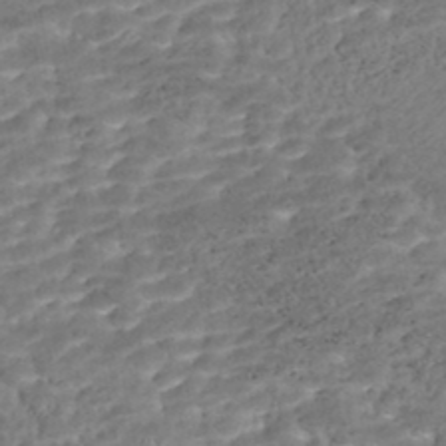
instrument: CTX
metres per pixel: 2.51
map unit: Nhe
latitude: -47.7288
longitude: -173.0836
